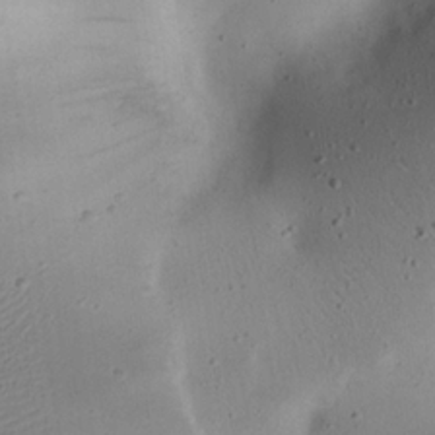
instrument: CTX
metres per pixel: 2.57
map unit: eHh
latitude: 23.4804
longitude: -70.3278
